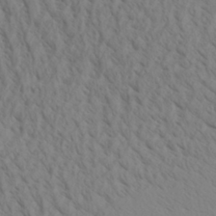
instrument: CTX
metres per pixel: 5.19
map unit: Aa
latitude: 30.6869
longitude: -140.1577
